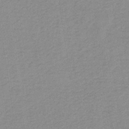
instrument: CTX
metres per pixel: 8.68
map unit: HNb
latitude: -31.6533
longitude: 62.5762
